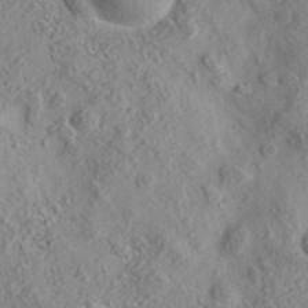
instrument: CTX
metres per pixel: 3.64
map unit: eAb
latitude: 35.8205
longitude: 107.6722
